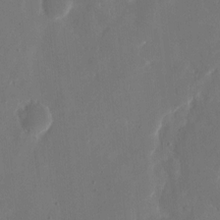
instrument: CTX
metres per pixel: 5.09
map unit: eHh
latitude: 10.6869
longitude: -68.0255
